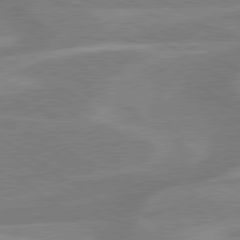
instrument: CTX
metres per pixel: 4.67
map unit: lApd
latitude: 79.4427
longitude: -122.1389
